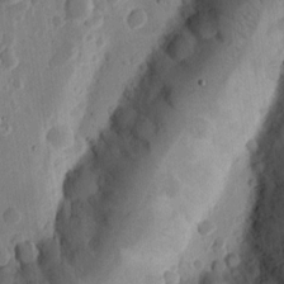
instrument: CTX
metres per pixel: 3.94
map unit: Ht
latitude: 11.6316
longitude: -75.0270
